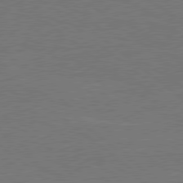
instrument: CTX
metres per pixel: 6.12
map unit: Hpe
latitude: 78.8569
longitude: -123.8583
